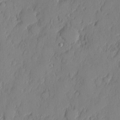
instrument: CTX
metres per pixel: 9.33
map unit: eHh
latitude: 5.3482
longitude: -76.3467
